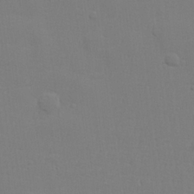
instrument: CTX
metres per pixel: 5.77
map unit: lHvf
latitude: 24.1011
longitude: 141.0486
